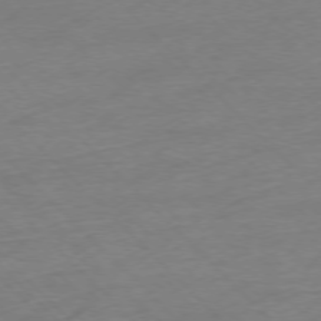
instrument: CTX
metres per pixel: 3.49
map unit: Ap
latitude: -76.8597
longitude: -57.8961
